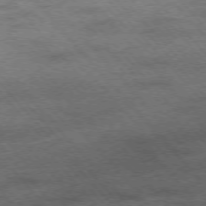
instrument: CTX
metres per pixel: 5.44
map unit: Hpe
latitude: -76.1417
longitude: -14.2145
